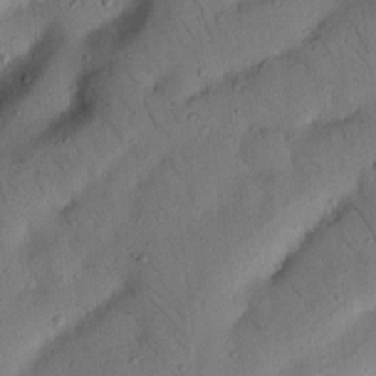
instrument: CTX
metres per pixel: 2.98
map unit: Nhu
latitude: 21.5938
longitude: -75.5749
